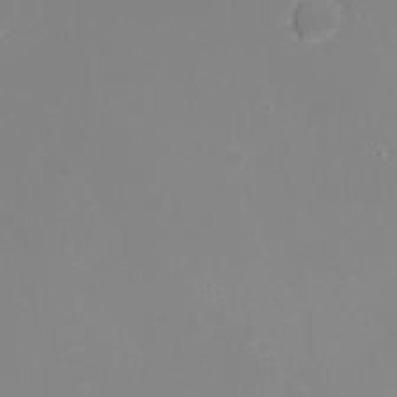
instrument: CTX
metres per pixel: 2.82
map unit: Nhu
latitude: 22.1200
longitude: -63.9717
